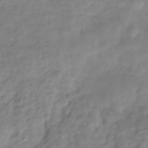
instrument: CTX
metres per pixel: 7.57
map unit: Hve
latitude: -30.0850
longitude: 93.8800
